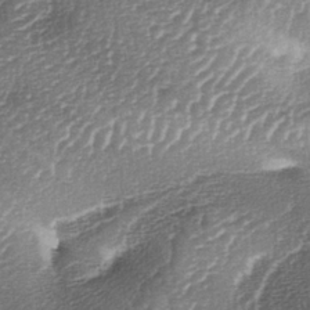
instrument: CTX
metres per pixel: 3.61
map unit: lAa
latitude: -4.4440
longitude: -128.3278
